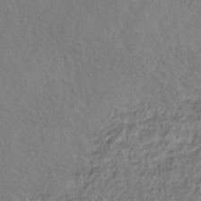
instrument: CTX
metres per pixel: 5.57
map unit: Nhe
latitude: -38.6519
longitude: 139.1431
